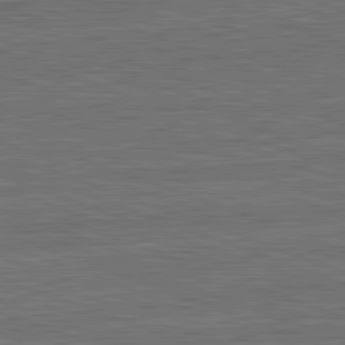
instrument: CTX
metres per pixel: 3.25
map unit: lApd
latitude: 82.7813
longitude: 175.4076
